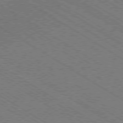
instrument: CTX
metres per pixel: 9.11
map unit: Ap
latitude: -79.5966
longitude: -79.4238
